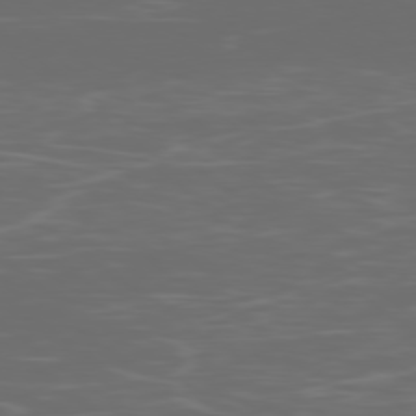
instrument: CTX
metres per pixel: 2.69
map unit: Ap
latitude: -79.0675
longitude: -103.6883
